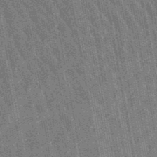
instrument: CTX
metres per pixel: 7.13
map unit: lHb
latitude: -48.4251
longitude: 73.7477
